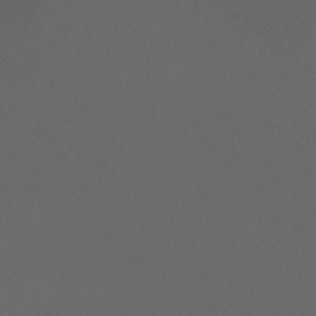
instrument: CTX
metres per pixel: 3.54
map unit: Htu
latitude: -4.9919
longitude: -88.7058
